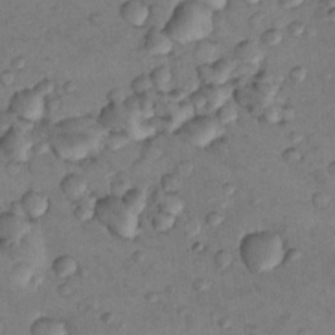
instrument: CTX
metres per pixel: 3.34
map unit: Nhu
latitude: 8.7435
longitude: -25.6127
